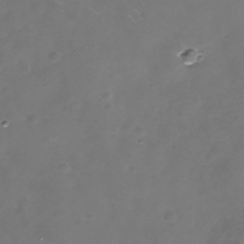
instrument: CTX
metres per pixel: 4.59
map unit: Nhe
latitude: -33.0109
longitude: -88.2712
